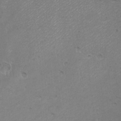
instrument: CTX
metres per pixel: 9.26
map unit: eHh
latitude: -9.4454
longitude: -69.3292
